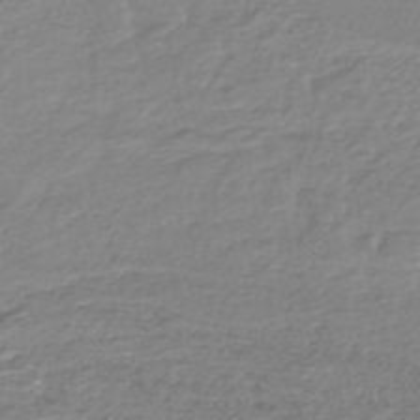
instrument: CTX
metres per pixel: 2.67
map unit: lHb
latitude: -43.4265
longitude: 70.1417
